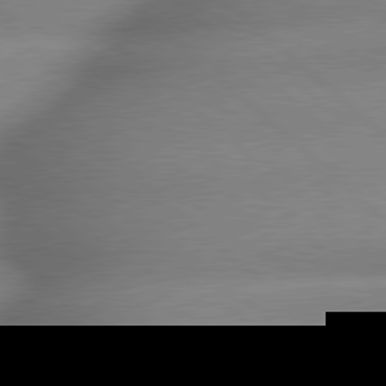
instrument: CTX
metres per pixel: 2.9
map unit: lApd
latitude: 79.3104
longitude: -162.8947
